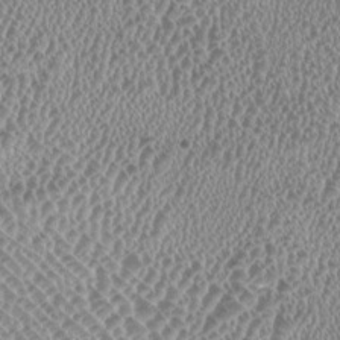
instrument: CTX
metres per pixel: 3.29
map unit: HNhu
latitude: -1.3132
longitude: 0.0094
